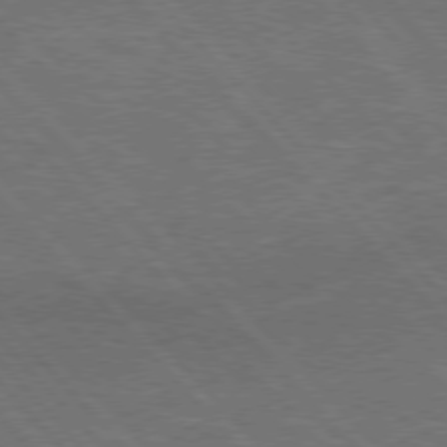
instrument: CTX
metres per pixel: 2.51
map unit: Hpe
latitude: 75.9528
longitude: -155.9528
